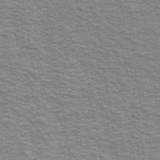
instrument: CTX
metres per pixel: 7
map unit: Ave
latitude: 39.0269
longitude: -108.7435
